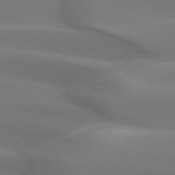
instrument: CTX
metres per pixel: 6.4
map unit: lApd
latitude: 73.1781
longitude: -50.2333
